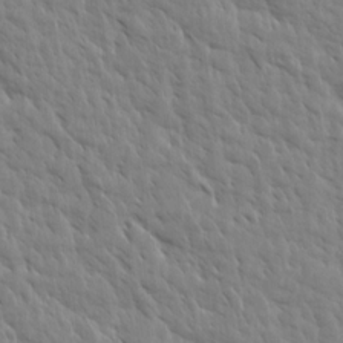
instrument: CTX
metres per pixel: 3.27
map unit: Aa
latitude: 15.4049
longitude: -142.4034
